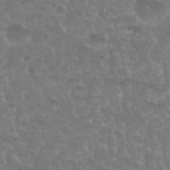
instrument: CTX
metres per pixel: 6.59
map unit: Nhu
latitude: 25.5749
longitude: -51.3859
